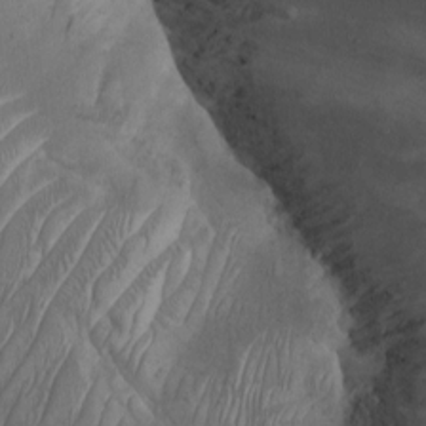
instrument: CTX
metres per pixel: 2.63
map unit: Aa
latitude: -3.5588
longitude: -73.6505
